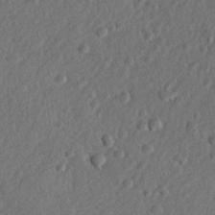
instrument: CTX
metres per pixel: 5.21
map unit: lHvf
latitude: 23.6505
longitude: 144.1984
